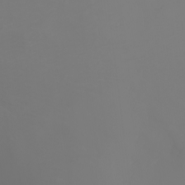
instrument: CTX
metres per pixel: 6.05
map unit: Nhu
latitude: -7.6910
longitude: -90.1767
